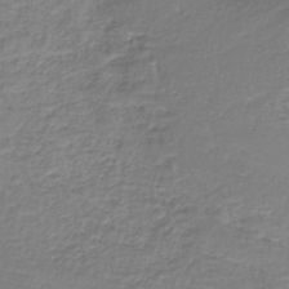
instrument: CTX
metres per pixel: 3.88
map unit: lHb
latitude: -37.6532
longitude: 57.8422
